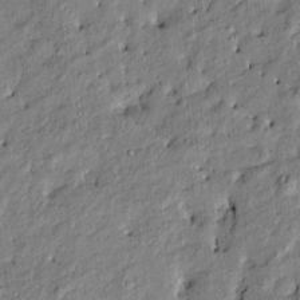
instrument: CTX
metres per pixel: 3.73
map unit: Htu
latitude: -9.2754
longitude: 177.0486
